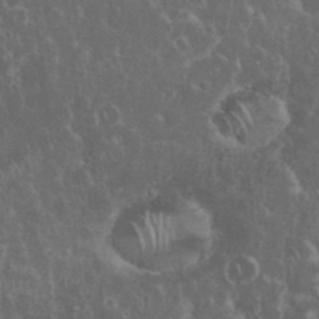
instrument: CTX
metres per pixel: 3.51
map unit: eHh
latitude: 33.9906
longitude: -62.2145
